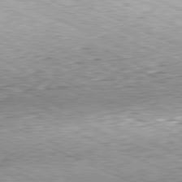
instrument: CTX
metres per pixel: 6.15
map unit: Hpe
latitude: -81.3699
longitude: 11.8800
